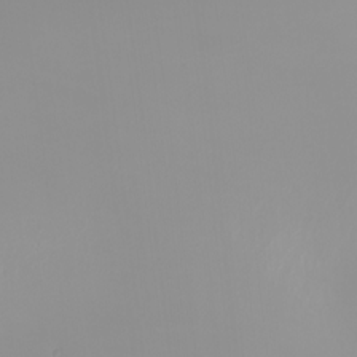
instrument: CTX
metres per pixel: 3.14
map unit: Nhu
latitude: -8.2739
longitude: -95.9339
